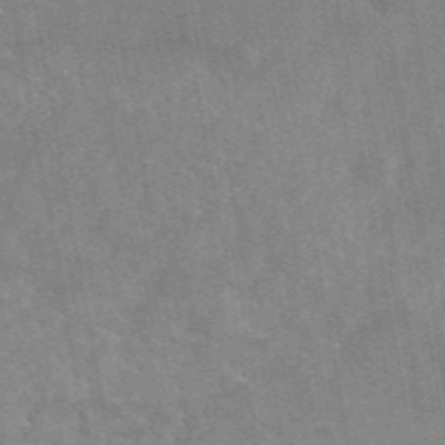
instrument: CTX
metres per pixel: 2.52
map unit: eAb
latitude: 44.9891
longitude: 122.6330
